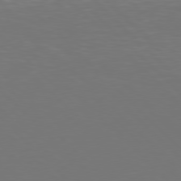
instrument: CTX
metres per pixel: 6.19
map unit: Hpe
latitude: 77.5182
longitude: -169.7450
